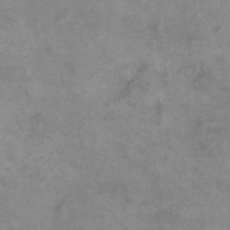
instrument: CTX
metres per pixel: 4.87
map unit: eHh
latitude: 15.0837
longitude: -65.9717
